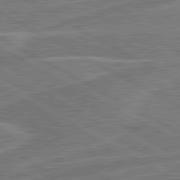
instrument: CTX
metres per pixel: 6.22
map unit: lApd
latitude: 80.9892
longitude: 124.4440
